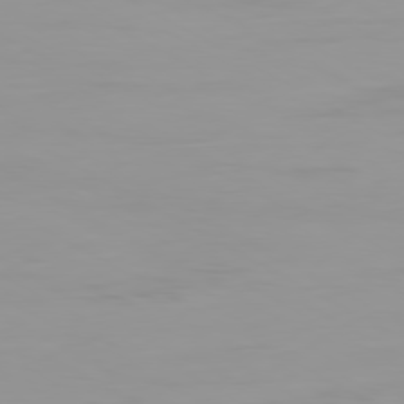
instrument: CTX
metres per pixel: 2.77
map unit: Ap
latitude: -79.9367
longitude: -76.9891
